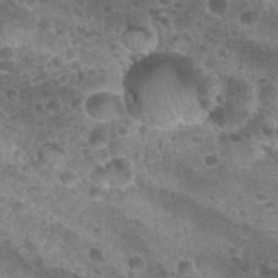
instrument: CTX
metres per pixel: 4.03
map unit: Nhu
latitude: 28.4034
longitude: -55.1592
